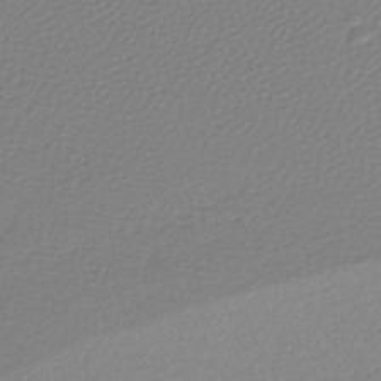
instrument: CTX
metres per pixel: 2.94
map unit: lHb
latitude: -43.4454
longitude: 72.1794
